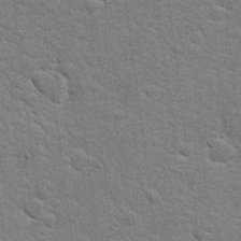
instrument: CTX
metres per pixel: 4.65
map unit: Hto
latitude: 20.3656
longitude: -48.1389
